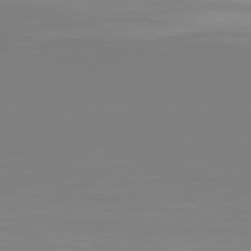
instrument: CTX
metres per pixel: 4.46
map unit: Hpe
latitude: 77.7827
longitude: -134.6679
